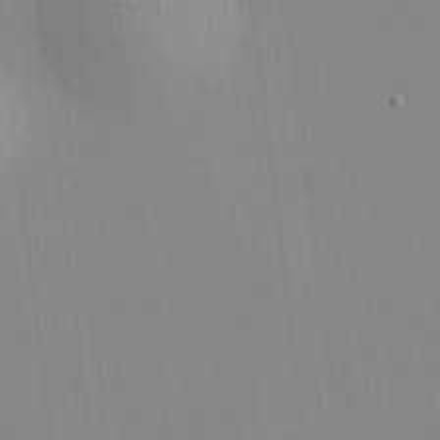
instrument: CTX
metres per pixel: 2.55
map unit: HNhu
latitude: 11.1781
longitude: 10.1984
